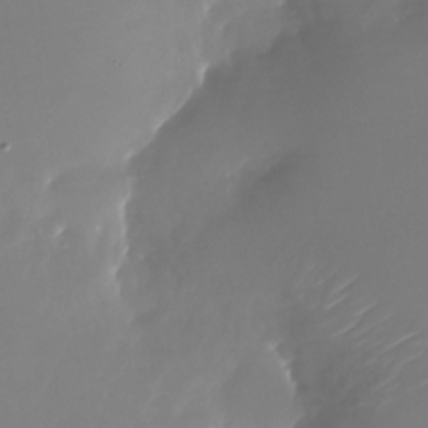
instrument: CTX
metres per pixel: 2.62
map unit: Nhu
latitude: -27.0108
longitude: -73.6316
